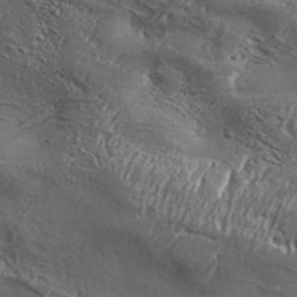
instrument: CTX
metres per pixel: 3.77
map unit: Aa
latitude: 34.1955
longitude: -135.1403
